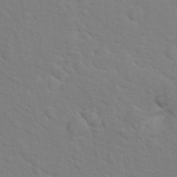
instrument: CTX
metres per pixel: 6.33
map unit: Nhu
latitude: 17.4426
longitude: -33.7072
